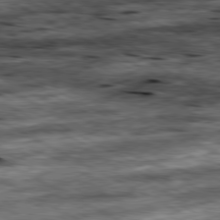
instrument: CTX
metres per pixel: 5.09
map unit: Ap
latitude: -81.1620
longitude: -89.5560
